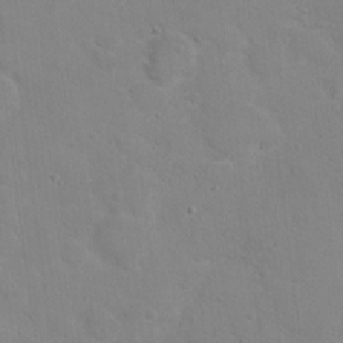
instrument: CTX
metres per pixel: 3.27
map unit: Hto
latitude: 16.7057
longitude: -39.2537
